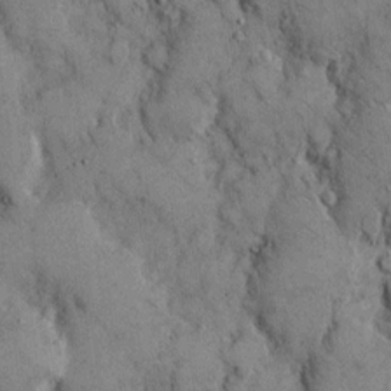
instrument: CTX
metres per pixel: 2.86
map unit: Hto
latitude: 13.1214
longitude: -60.2144
